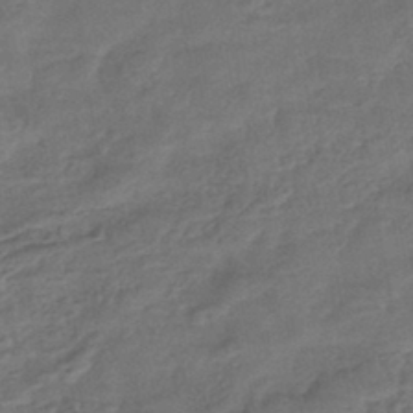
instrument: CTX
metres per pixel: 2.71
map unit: lHb
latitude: -43.1053
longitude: 79.8233
